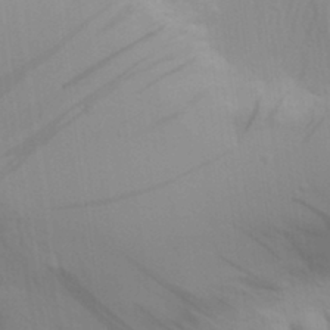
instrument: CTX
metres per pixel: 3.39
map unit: Aa
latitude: 30.8002
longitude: -135.7638
